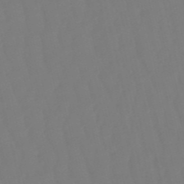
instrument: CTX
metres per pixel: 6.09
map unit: eHb
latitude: -50.6140
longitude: 76.6896
